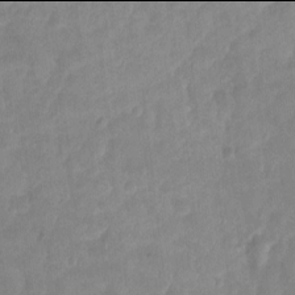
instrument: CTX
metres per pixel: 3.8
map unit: Ht
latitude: -2.0094
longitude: -33.1781
